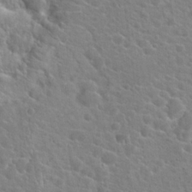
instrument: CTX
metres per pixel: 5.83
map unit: Hto
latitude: 21.5749
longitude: -39.4426
